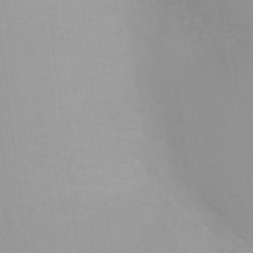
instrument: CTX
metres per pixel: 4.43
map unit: Ht
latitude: 3.5749
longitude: -22.7624
